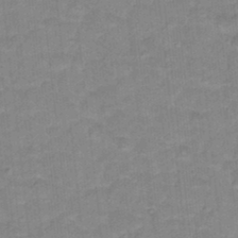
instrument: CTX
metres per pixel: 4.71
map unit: Hto
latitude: 17.4237
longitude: -34.9135
